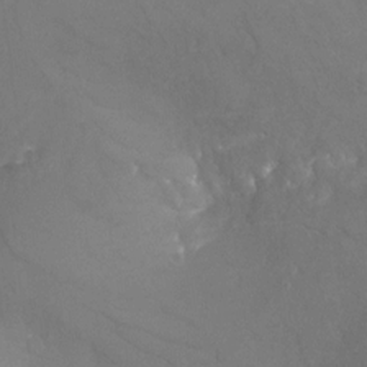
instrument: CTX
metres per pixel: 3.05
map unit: Nhu
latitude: -25.7855
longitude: -57.0647
